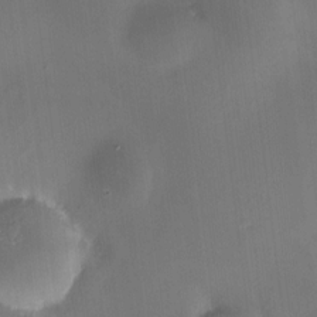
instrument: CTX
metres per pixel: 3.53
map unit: HNhu
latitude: 8.6113
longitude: 10.2740
